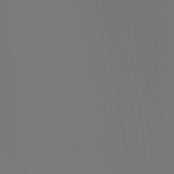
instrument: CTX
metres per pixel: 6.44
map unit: Ht
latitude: -4.1228
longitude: -61.1970
